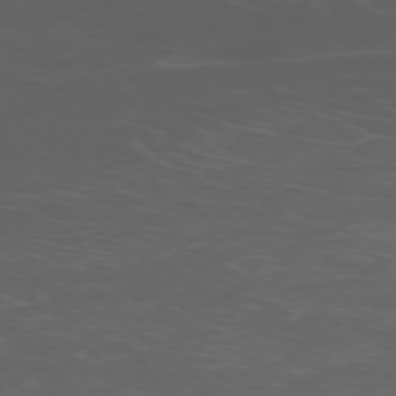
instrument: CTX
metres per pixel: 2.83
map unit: Ap
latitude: -76.3495
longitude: -68.4790
